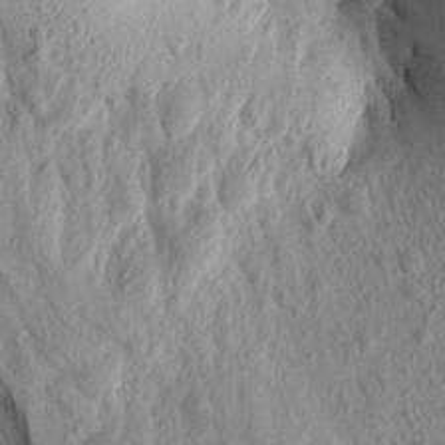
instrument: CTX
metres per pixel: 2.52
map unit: Aa
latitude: 15.9906
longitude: -145.1781
